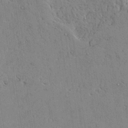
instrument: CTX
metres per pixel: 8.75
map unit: Aa
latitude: 27.1214
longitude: -128.1200
